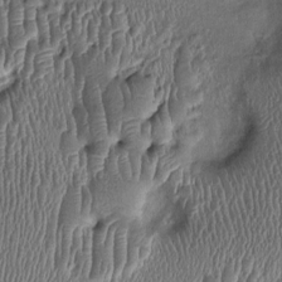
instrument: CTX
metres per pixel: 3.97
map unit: Ht
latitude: -1.7856
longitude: -14.1578
